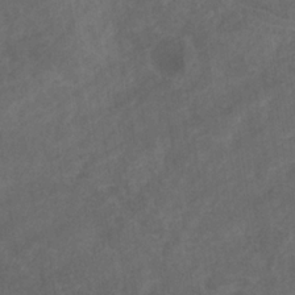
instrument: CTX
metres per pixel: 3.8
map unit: eHb
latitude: -32.2551
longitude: 71.6722
